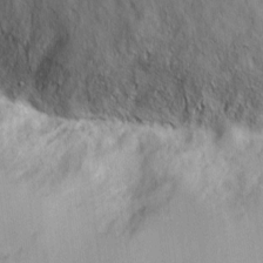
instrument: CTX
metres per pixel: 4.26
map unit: eHh
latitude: 8.5546
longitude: -64.8191
